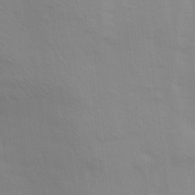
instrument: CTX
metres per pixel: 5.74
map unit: Ave
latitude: 13.9150
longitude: -103.7072
